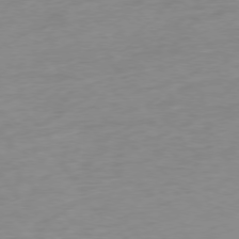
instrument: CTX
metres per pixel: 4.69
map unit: Ap
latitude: -77.2187
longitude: -77.6505
